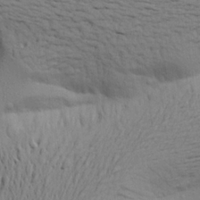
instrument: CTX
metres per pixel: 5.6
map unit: Aa
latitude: 21.1970
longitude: -148.2334
